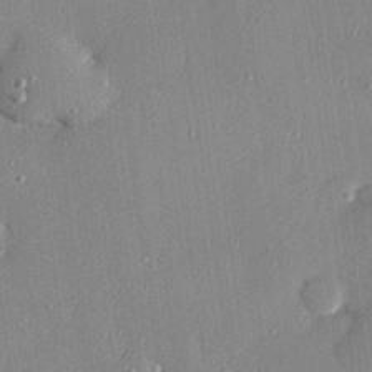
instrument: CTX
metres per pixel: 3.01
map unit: Hve
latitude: 26.2901
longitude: -90.0633
